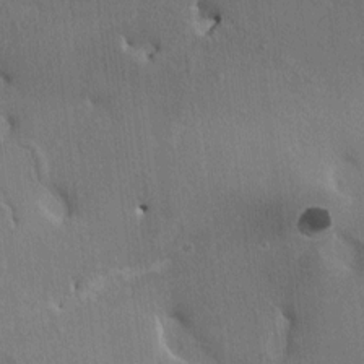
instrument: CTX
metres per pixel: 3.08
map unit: HNhu
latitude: 4.1200
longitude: 6.6329
